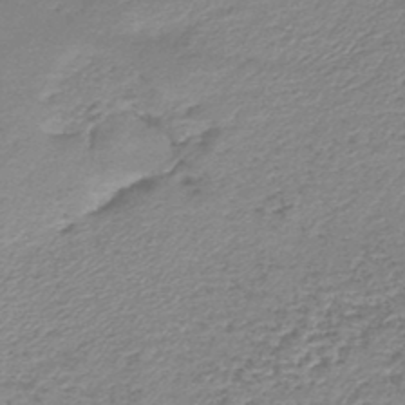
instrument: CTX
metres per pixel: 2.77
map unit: lHb
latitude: -44.6330
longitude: 59.4643
